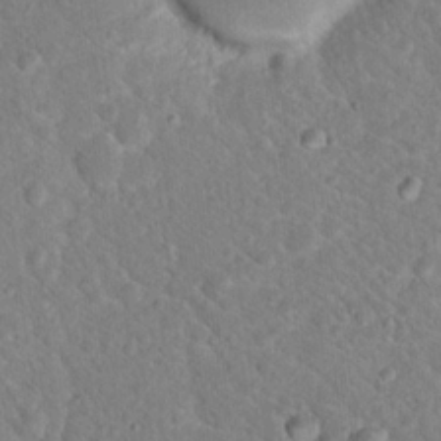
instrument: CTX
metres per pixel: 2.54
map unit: Hto
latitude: 18.7246
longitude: -33.3293
